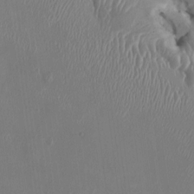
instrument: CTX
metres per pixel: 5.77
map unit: HNhu
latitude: 3.0080
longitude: -5.7261
